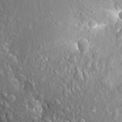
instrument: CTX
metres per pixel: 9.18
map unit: Aa
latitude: 20.5357
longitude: -150.0444
